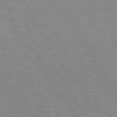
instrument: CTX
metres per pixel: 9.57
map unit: lApd
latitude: 73.5372
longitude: -72.5546
